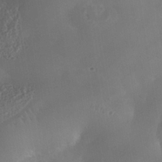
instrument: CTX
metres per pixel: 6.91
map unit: Nhe
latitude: -38.3495
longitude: -117.8961
